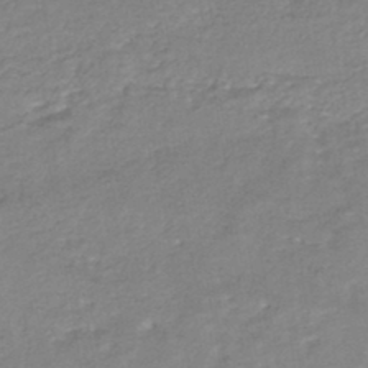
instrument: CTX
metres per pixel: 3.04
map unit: HNhu
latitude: -43.7666
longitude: 102.1228
